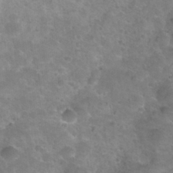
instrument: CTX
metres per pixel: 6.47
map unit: Nhu
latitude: 30.5735
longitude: -52.3279
